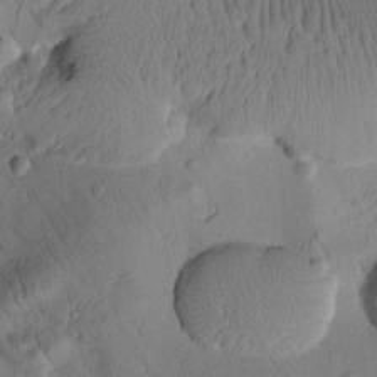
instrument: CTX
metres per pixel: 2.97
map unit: Htu
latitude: 2.1578
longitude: 177.4454
